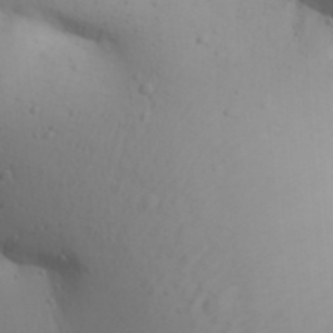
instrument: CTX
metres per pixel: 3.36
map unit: Aa
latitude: 30.6113
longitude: -146.0822
